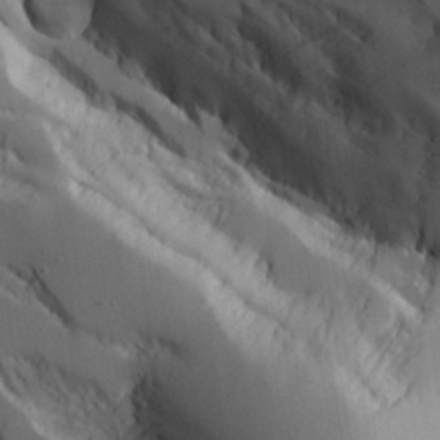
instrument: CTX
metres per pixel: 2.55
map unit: Aa
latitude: 25.8205
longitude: -127.4427
